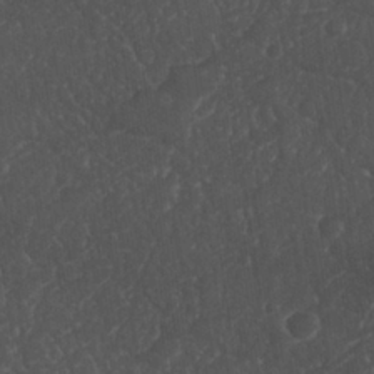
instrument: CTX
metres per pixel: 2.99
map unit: Nhu
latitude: 26.6302
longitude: -65.4048
